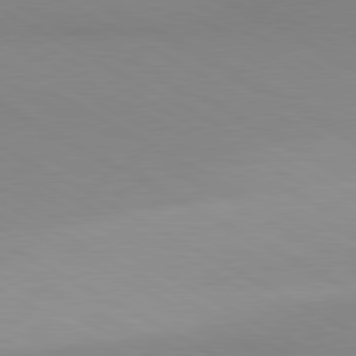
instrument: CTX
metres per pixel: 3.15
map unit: lApd
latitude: 80.4223
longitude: 139.6344
